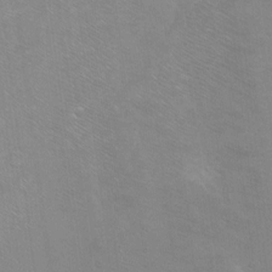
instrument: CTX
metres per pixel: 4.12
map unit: Ht
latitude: -9.4265
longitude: -36.6680
